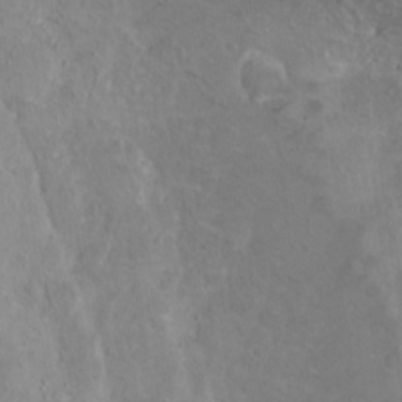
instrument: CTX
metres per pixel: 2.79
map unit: Nhu
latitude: 17.0270
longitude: -30.8191
